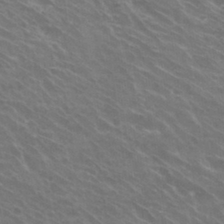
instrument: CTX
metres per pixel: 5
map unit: Hto
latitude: 30.4790
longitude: -43.8017
